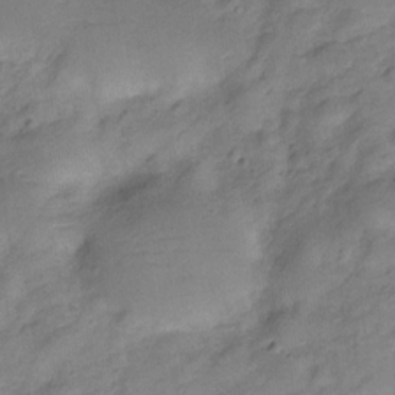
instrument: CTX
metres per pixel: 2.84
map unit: Hve
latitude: -28.0850
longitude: 92.1039
